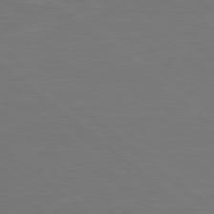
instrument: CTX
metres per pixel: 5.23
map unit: Hpe
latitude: 78.9136
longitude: -123.4993
